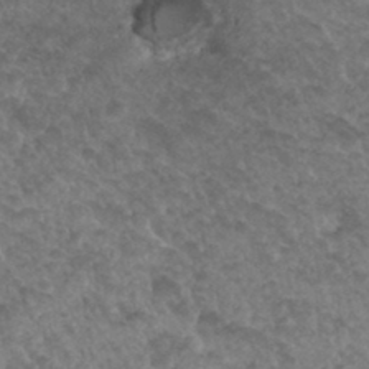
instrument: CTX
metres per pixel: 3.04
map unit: Hto
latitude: 33.7072
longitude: -49.6505
